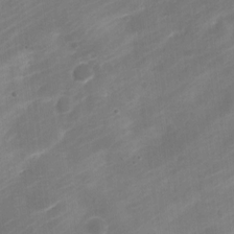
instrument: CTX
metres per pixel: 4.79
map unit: Nve
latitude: -20.4440
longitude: 107.8423
